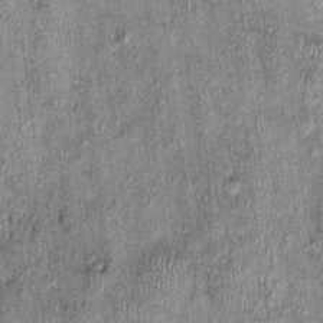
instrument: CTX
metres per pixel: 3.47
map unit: Nhu
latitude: -0.4629
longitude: -15.1215
